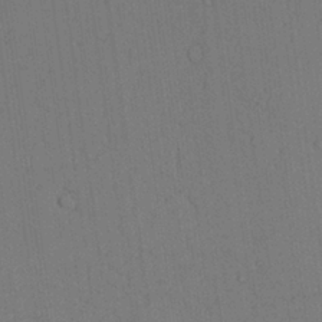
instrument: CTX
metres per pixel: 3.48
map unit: Aa
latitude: 26.2145
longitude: -137.8584
